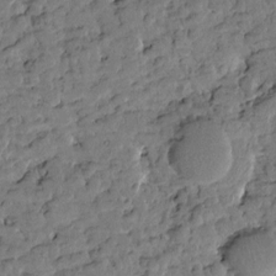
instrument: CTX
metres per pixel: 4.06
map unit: Htu
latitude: 1.5182
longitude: 177.4643
